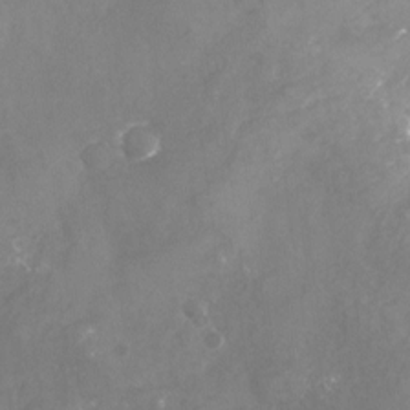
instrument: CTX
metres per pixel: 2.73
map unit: Nhu
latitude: -23.1053
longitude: -57.4993
